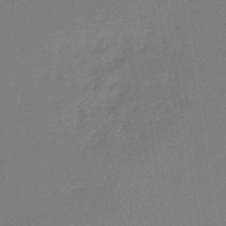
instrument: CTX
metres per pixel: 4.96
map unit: HNb
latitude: -45.6155
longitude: 56.6518
